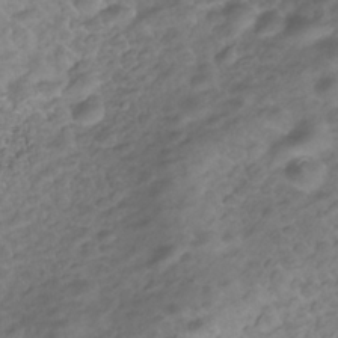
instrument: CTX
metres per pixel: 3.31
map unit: Nhe
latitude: -40.9542
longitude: -100.3278
